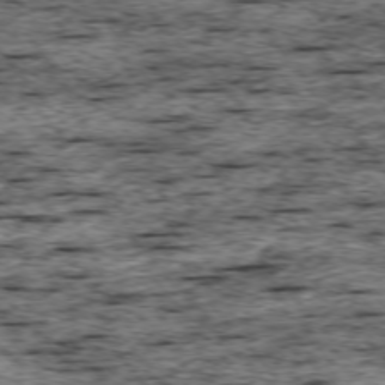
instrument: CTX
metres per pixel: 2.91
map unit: Ap
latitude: -75.4266
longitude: -92.0633
